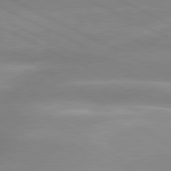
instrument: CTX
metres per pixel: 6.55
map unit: lApd
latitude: 80.1956
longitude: -137.1781
